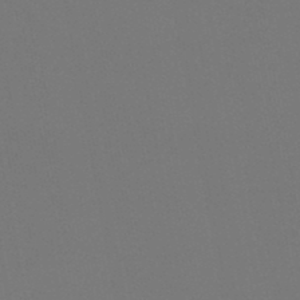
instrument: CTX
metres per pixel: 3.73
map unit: lHb
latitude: -46.9730
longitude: 68.4440
